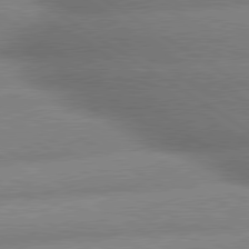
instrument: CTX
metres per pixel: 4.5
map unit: lApd
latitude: 80.1011
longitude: -161.8583
